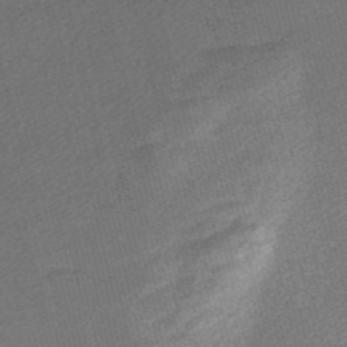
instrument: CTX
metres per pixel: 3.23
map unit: Nve
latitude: -56.5196
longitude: 60.8975
